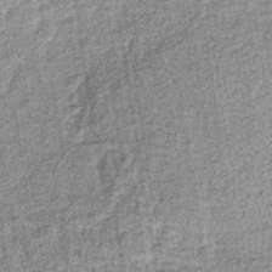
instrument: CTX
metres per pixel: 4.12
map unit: lHb
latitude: -37.1242
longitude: 64.0472
